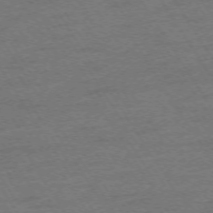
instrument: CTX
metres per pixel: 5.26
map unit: Ap
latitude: -73.9178
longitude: -84.8569
